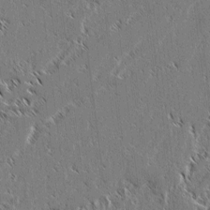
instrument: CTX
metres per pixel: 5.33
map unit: lAvf
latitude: 3.0269
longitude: -106.8191
